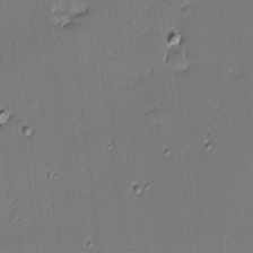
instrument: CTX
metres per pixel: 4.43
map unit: eHh
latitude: -2.7274
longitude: -83.0647
